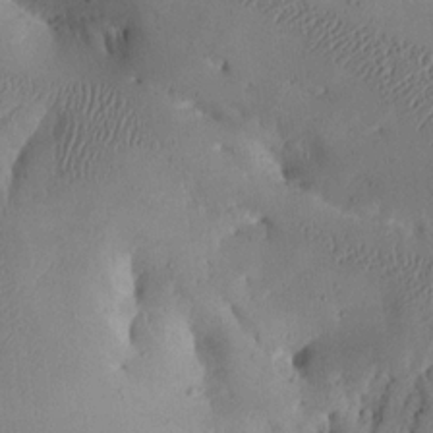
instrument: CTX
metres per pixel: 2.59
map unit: Aa
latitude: 15.3293
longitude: -142.7435
